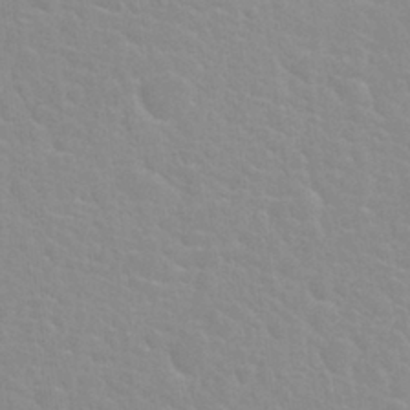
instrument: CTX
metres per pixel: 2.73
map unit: Nhu
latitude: 27.8772
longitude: -51.9528
